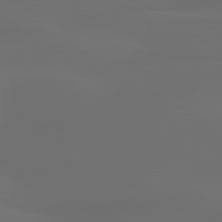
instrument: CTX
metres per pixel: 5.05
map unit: lApd
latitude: 80.2333
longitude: -85.1970
